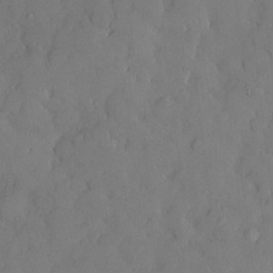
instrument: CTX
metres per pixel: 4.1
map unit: Hve
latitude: -9.2754
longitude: 176.1417
